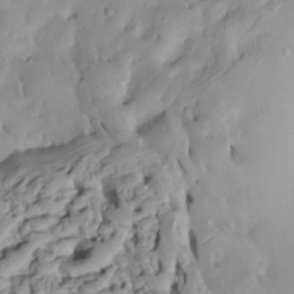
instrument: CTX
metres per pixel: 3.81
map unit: Htu
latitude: -5.3320
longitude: 153.0108
